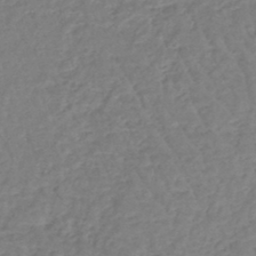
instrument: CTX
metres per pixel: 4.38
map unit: lHb
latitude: -44.6330
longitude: 73.1998
